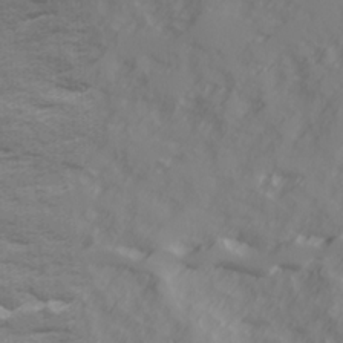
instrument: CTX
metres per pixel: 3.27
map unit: Ave
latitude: 17.7450
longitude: -129.4426
